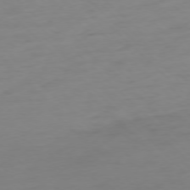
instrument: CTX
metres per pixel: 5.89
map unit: Ap
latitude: -77.2943
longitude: -77.9339
